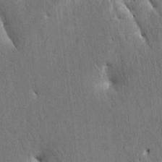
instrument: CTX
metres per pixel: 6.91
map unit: HNhu
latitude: 4.2145
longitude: 6.7463
